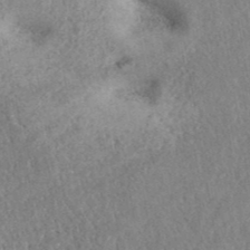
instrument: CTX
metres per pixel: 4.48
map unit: ANa
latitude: 40.8002
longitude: 18.3306
